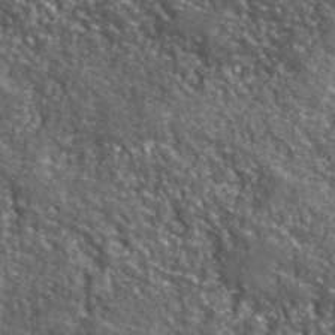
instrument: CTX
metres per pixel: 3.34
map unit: eHh
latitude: 42.2334
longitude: -90.7435
